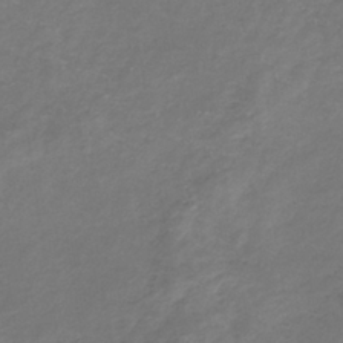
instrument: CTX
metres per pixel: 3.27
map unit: lHb
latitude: -37.3887
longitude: 72.8408
